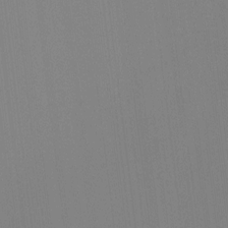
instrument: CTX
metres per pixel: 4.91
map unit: HNhu
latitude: -1.9745
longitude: -6.9514
